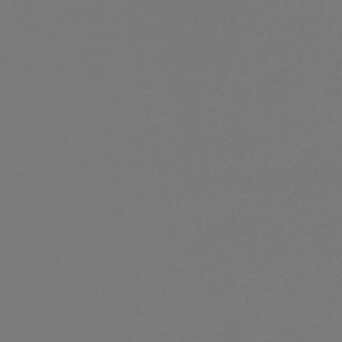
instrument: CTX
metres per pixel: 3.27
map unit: lHb
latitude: -46.1983
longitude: 59.3698
